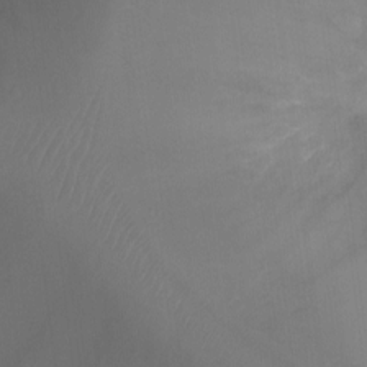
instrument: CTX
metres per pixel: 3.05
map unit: Ht
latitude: -8.7274
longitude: -24.7246
